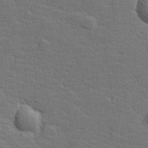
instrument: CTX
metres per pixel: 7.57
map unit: lHvf
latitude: 26.1011
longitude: 142.5573
